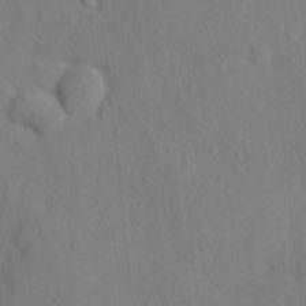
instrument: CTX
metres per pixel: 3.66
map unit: Nhu
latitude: 11.4616
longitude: -28.0822
